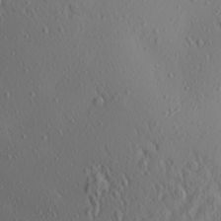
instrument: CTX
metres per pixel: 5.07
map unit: Aa
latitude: 24.8946
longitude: -144.4412
